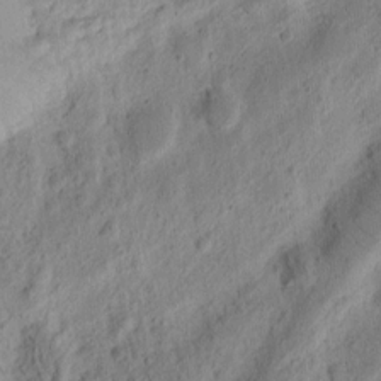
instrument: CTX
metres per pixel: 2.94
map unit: Ht
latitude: 11.7639
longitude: -74.8758
